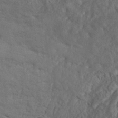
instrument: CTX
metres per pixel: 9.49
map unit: ANa
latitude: 39.5749
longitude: 30.0661
